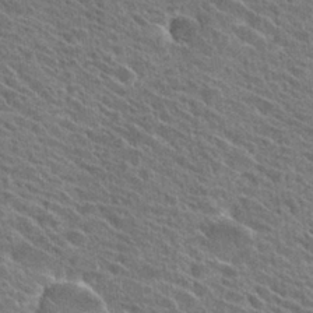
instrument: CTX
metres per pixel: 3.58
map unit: Hto
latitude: 25.9339
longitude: -40.8002
